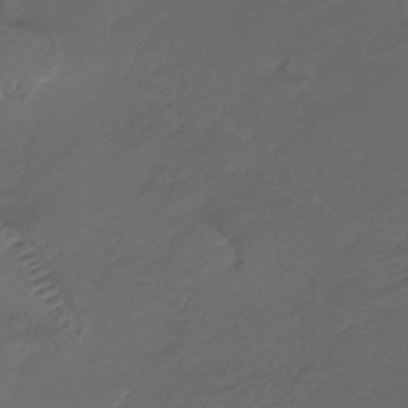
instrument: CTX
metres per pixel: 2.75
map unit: lHb
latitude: -32.0283
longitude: 63.8800
